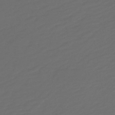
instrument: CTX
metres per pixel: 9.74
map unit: HNb
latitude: -47.8989
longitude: 55.3321
